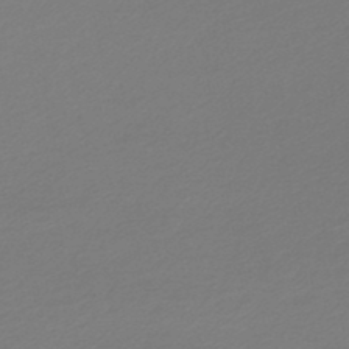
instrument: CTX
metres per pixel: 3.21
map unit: lHb
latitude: -46.1039
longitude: 67.1998
